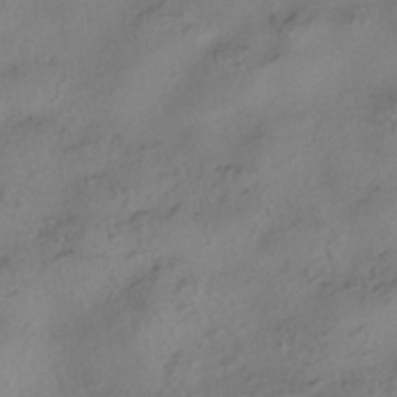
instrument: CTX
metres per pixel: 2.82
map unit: HNhu
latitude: -41.6911
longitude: 103.4266
